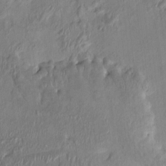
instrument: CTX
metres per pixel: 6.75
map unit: HNhu
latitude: 4.2522
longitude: -7.1781
